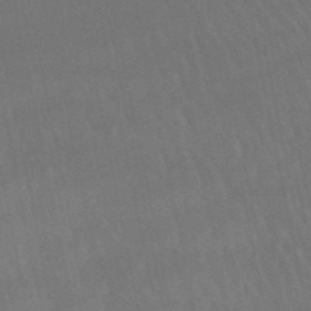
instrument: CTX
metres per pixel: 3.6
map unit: lHb
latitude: -49.8989
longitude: 76.0094
